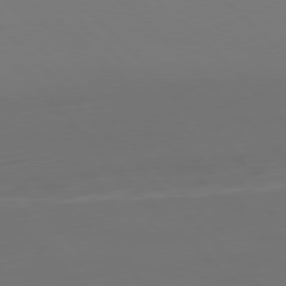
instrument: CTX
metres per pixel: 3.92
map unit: Ap
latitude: -79.7288
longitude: -55.8016
